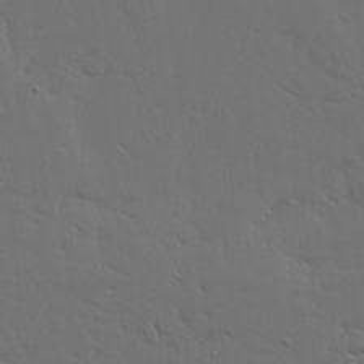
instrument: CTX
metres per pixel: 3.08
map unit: Ave
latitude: 15.9339
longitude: -139.4237
